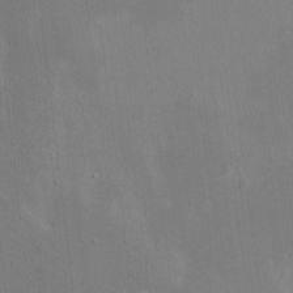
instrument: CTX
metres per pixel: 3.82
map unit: HNhu
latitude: 5.2159
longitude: 4.4251
